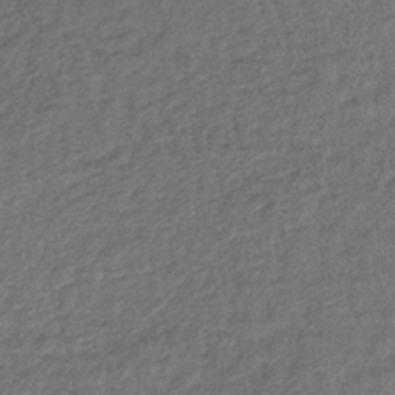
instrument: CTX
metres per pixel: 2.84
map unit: lHb
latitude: -40.9164
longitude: 70.9164
